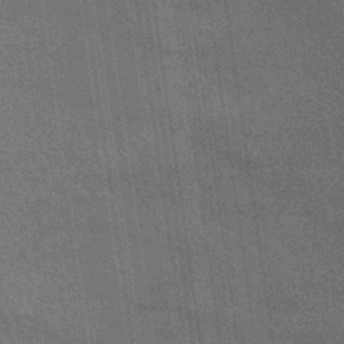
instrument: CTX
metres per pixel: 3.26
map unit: lHb
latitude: -40.1039
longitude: 75.6722
